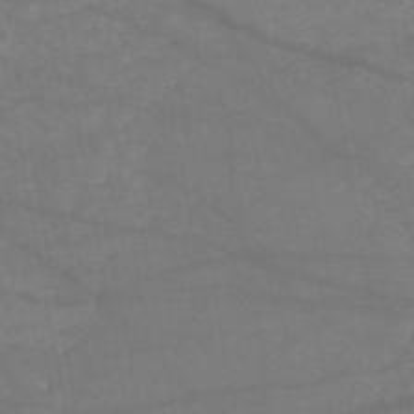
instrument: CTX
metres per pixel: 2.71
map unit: HNb
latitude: -51.1998
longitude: -39.6127
